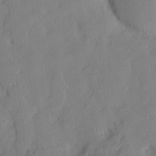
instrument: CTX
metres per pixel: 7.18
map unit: Htu
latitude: -8.2739
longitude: 176.3117
